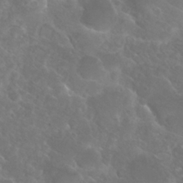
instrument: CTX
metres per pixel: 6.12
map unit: Hto
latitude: 27.2726
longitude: -38.4412
